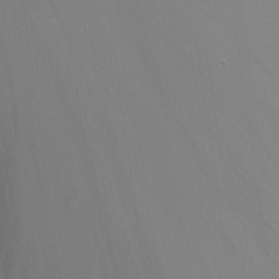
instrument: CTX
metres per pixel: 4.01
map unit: Ht
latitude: -10.0850
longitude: -37.5938
